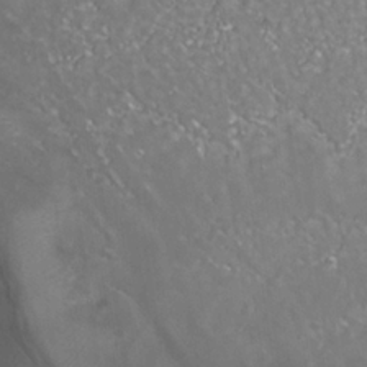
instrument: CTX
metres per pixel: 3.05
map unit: Nhe
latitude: -36.5951
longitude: -118.3089
